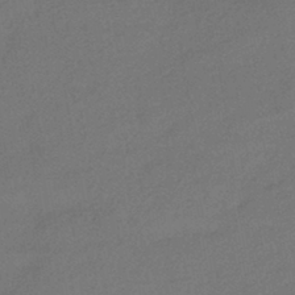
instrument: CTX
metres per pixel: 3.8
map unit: HNhu
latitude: -42.1605
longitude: 93.1809
